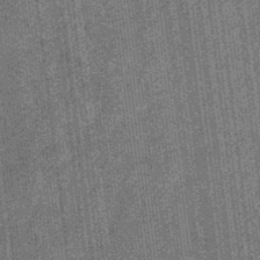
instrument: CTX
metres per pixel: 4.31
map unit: eHb
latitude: -32.0661
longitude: 73.8989
